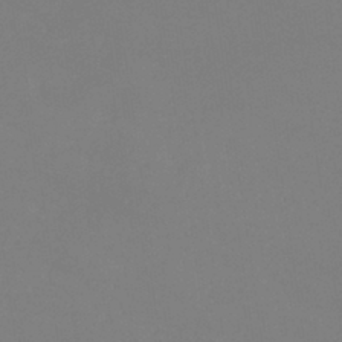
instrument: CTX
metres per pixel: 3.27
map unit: eHb
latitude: -38.3873
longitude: 75.3321
